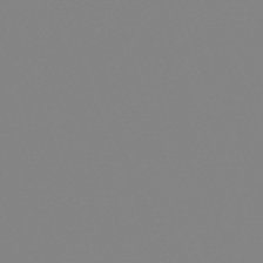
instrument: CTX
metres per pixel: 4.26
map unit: lHb
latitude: -48.8597
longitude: 81.5777
